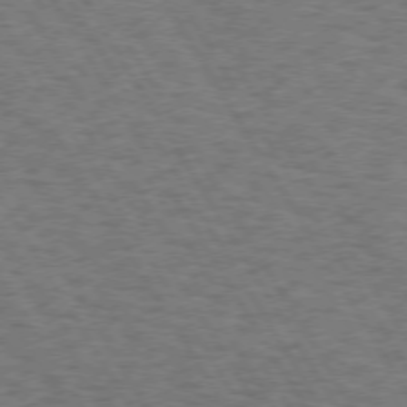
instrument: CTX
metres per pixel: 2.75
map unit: Hpe
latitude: 72.9514
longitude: -129.2537
